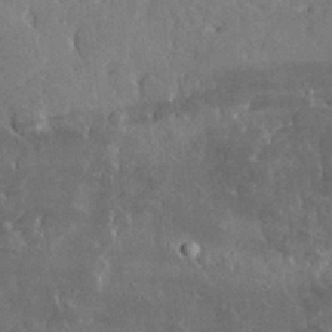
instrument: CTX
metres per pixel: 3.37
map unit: lHvf
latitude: 33.3671
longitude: -91.2537
